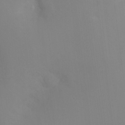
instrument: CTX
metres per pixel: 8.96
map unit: Ht
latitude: -12.1606
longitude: -47.9339
